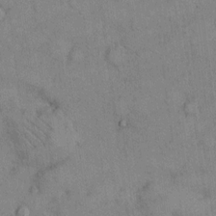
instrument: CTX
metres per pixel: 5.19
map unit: Hto
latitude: 11.8772
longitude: -59.6505
